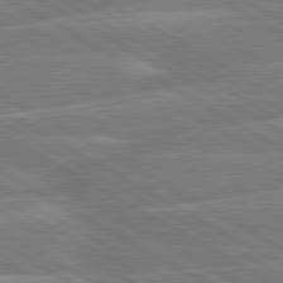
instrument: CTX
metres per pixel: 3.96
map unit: lApd
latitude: 80.4412
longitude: -131.8017
